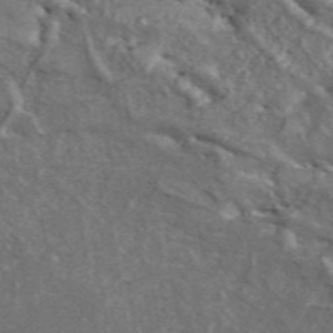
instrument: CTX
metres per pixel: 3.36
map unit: ANa
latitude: 46.3468
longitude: 27.4076
